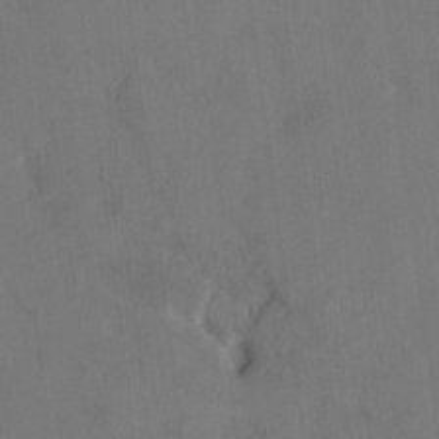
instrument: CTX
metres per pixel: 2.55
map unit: HNhu
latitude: 6.6301
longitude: 3.6343
